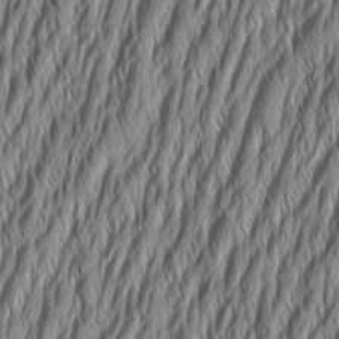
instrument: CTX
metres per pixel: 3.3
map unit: Aa
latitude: 7.6127
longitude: -130.4790
